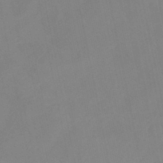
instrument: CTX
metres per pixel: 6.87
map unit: eHb
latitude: -37.6532
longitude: 74.7086
